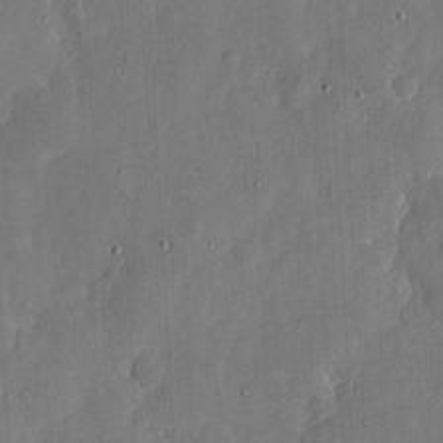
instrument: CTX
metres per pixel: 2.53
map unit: eHh
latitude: 6.8569
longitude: -68.8380
